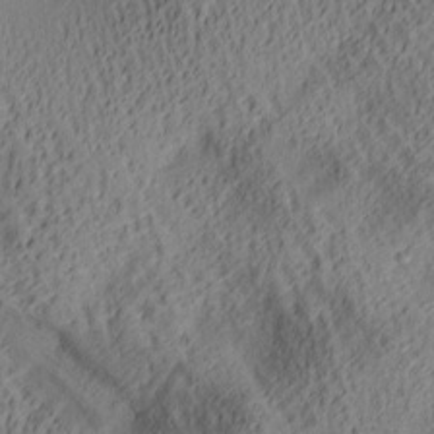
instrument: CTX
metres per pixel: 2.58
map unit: lAa
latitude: 5.1970
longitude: -116.8569
